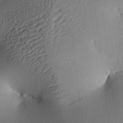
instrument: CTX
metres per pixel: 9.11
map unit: lAa
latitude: 5.4615
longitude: -113.4048
